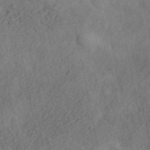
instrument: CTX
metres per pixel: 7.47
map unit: ANa
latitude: 45.4615
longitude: 46.1983
